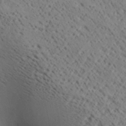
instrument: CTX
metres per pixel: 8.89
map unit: Aa
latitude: 19.3292
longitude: -140.4978
